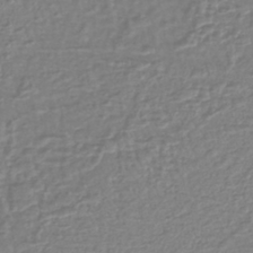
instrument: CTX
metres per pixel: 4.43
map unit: lHb
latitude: -40.5385
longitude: 61.2376
